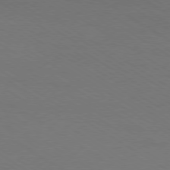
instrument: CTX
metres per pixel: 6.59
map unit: Ap
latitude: -79.7099
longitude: -65.2915
